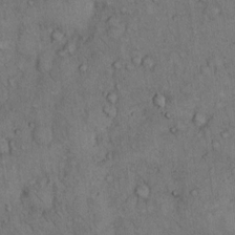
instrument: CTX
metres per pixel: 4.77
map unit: Hto
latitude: 10.8002
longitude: -59.7072
